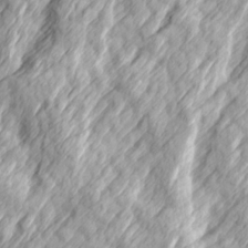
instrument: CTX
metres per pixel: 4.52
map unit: Ave
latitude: 15.1215
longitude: -136.6113
